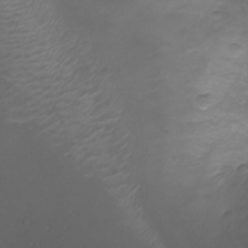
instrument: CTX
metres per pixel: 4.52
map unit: Ht
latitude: -3.3131
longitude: -18.4034
